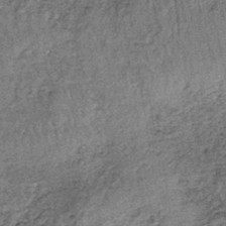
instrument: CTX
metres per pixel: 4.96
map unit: lHb
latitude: -38.6896
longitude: 65.3321
